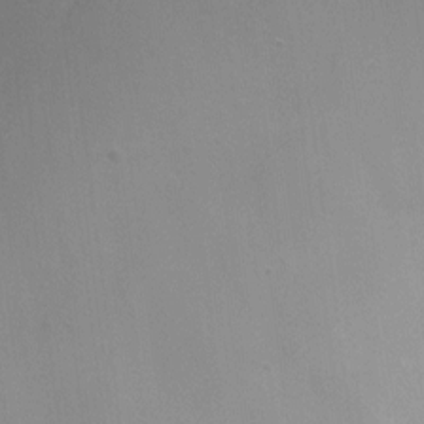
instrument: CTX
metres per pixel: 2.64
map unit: Ht
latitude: -10.9920
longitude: -28.3278
